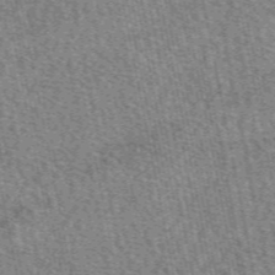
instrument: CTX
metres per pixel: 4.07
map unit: eAb
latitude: 50.3845
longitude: 114.7841
